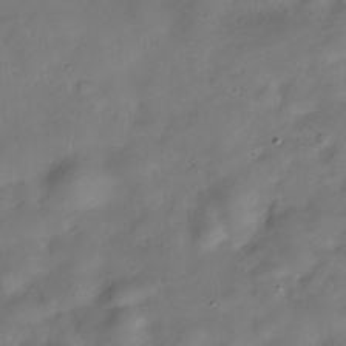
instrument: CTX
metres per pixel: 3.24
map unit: Hve
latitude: -30.4629
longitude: 94.8408
